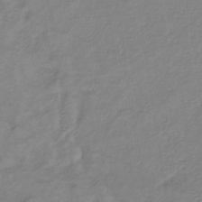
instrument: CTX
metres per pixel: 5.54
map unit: lHb
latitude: -35.4265
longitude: 72.4818
